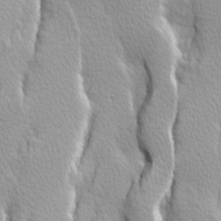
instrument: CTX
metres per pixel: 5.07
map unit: Ave
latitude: 14.1389
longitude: -133.5182
